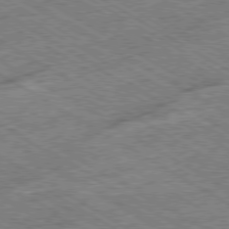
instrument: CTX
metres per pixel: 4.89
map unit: Ap
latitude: -79.9556
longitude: -79.5560
